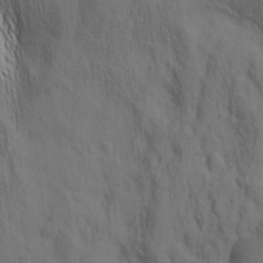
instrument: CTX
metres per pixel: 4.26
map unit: Nhu
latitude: -4.7463
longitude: -152.4034
